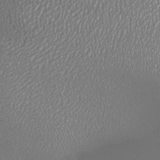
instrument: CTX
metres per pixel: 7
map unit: Nhu
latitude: -7.8989
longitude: -91.5371
